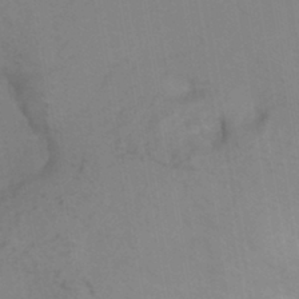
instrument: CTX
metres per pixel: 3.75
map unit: eHh
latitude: -42.4062
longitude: -32.1389
